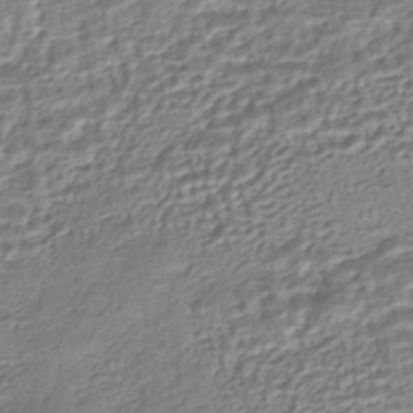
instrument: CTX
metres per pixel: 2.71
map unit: HNhu
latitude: -45.1809
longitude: 103.5399
